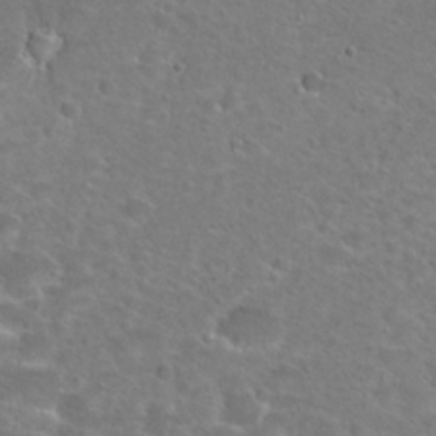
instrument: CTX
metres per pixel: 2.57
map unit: Hto
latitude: 25.1970
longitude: -49.3860
